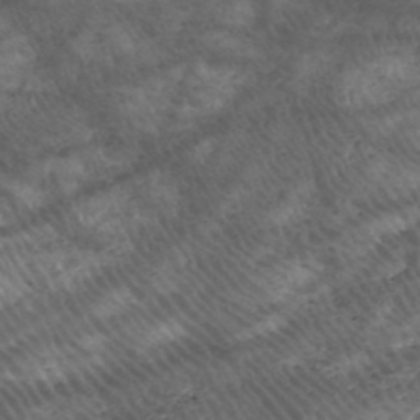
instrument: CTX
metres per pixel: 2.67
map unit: HNhu
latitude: -48.1606
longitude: 28.8408
